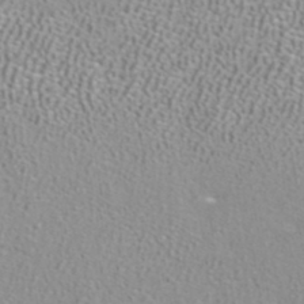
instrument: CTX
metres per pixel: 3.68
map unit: ANa
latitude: 39.7638
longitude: 24.0472
